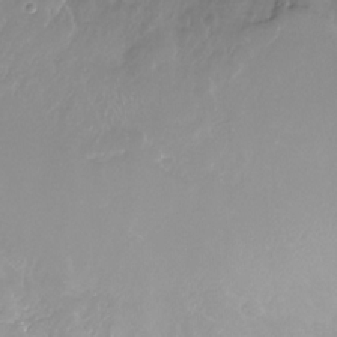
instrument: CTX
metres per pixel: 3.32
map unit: Nhe
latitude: -32.4629
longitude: -93.3859
